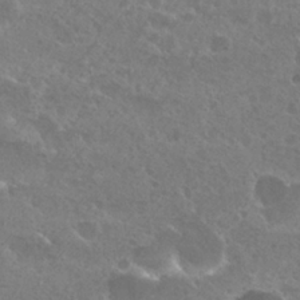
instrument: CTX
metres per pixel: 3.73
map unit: Hto
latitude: 26.1200
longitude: -36.7813
